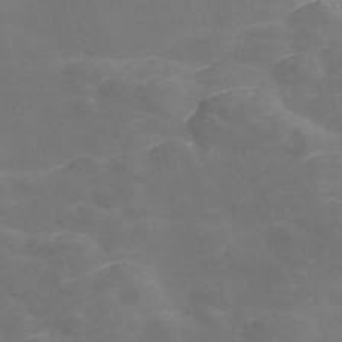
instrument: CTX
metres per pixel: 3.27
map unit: Nve
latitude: -58.1227
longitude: 57.1242
